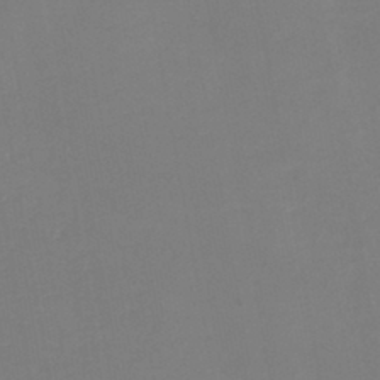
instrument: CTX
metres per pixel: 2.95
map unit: HNhu
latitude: -42.9919
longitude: 97.3699
